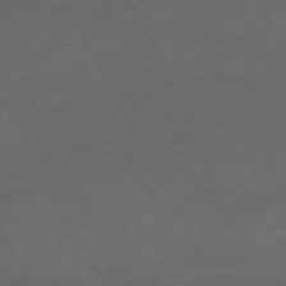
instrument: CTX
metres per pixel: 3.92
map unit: Hpe
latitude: -71.1809
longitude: 15.8612
